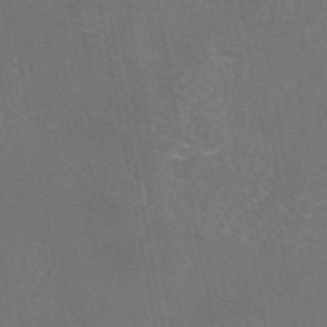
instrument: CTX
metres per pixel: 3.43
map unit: eAb
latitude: 46.5546
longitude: 108.2173
